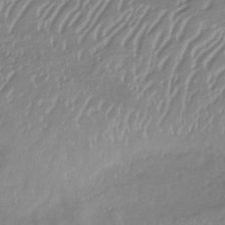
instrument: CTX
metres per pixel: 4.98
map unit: lHb
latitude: -36.8974
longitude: 73.0486
